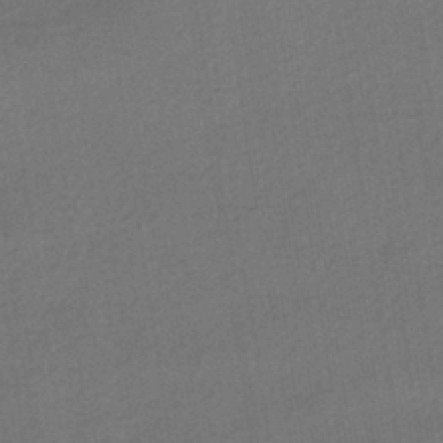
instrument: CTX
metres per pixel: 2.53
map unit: HNhu
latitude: -42.4062
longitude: 96.1039
